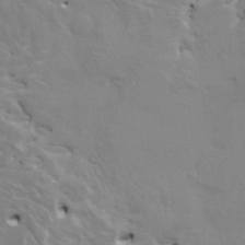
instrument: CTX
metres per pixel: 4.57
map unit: HNhu
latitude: 4.2900
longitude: 3.6343
